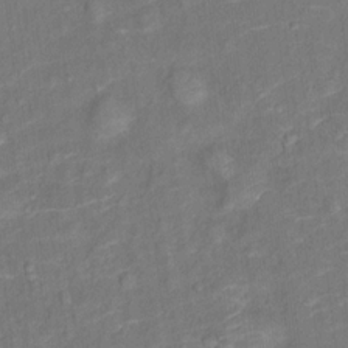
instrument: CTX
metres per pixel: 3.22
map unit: Ht
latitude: 13.5371
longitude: -40.0822
